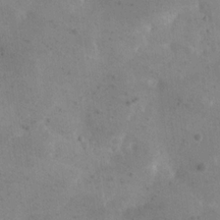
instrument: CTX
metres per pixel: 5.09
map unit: eHh
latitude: 20.4601
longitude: -64.5168
